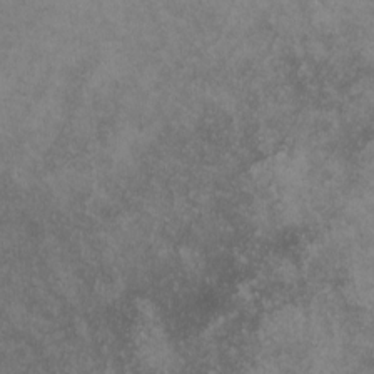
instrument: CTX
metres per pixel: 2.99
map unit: lHvf
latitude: -13.1620
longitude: -101.6127
